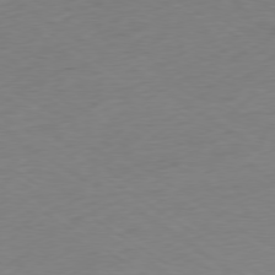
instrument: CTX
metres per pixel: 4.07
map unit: Ap
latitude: -78.5195
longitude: -58.6868
